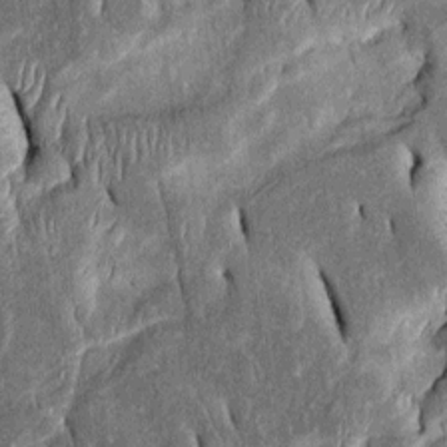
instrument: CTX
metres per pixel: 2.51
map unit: Htu
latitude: -1.4266
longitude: 149.8612
